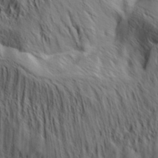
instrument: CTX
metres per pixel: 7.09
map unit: Hve
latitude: 32.1200
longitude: 148.8786
